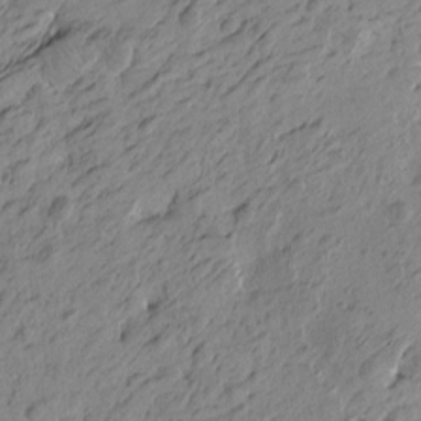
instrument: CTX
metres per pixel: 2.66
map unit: Htu
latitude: -4.7652
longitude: -179.6127
